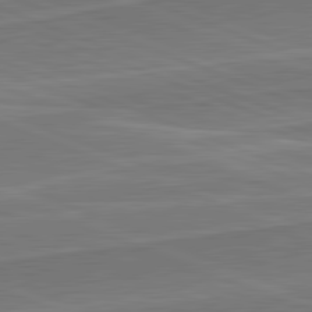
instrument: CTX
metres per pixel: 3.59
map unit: lApd
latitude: 82.1766
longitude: 140.8786
